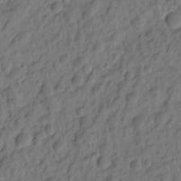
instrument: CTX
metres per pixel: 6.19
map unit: eHh
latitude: -1.5022
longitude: 15.3510
